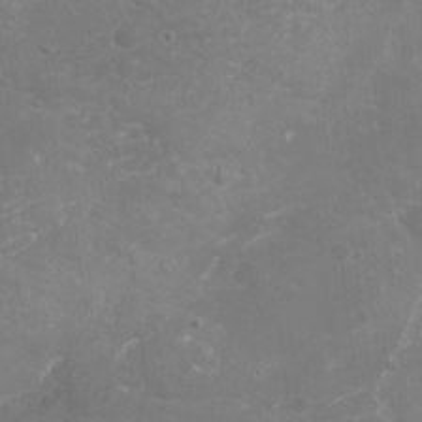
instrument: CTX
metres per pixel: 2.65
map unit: Nhu
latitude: -17.0676
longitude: -57.8016
